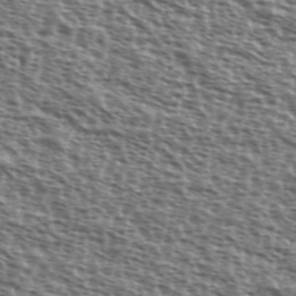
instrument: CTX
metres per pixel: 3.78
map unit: Ave
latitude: 38.4412
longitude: -111.7261
